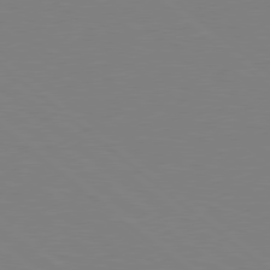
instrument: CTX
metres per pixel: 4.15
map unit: Hpe
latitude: 78.6491
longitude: -148.1011
